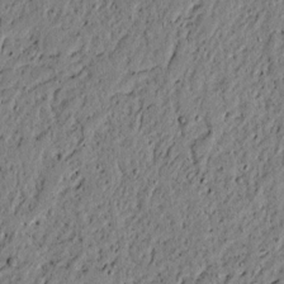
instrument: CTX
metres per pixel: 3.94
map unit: lAvf
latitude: 4.7246
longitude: 165.5022
